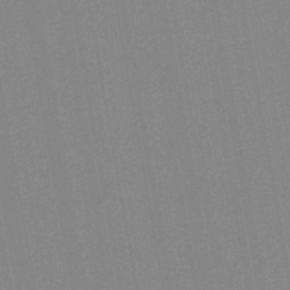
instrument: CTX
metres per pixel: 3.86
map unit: lHb
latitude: -46.3117
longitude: 73.0108
